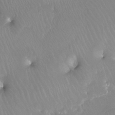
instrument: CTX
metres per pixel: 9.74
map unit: Htu
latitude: -12.3873
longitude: -45.5182
